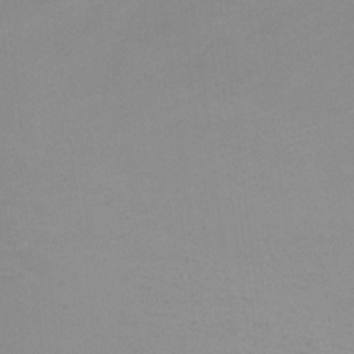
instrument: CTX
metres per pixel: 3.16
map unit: Ht
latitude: 0.6112
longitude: -36.0444
